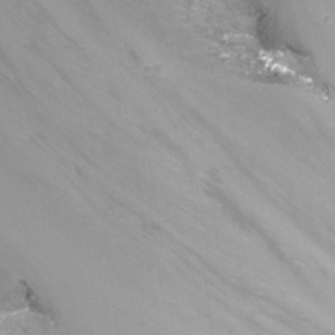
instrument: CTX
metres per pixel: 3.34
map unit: Nhu
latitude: -13.3321
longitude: -69.4049
